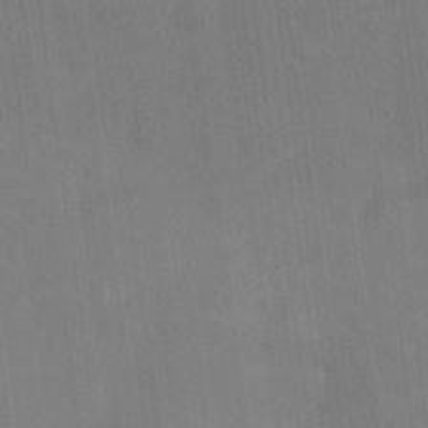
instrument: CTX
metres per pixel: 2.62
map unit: Nhu
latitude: 25.8394
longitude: -54.5923
